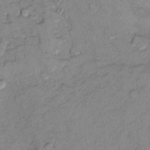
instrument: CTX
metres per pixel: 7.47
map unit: Nhu
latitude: 13.8206
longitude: -29.0080
